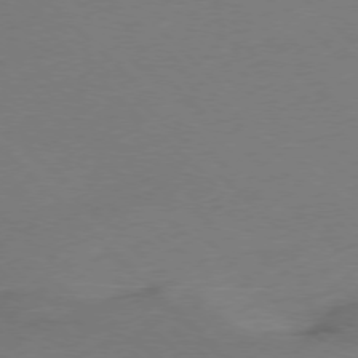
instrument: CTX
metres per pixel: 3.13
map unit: Ap
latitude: -77.3510
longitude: -69.0270
